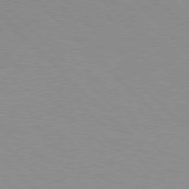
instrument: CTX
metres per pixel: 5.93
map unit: Hpe
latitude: 77.4237
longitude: -160.5357
